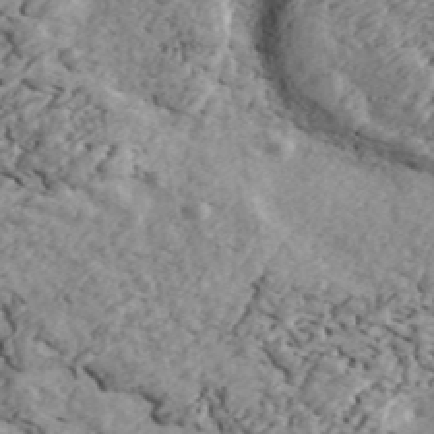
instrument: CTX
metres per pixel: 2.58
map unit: ANa
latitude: 44.5734
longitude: 46.7085
